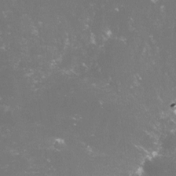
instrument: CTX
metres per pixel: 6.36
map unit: lHvf
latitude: -15.1809
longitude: -100.4034
